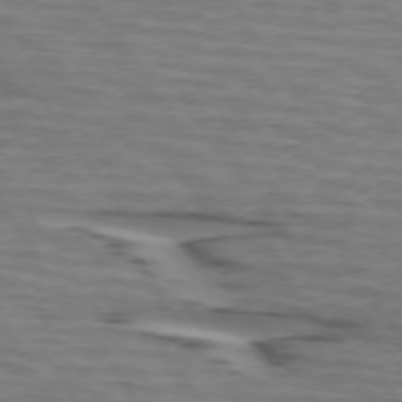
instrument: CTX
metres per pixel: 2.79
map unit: lApd
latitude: 74.0255
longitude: -71.4615
